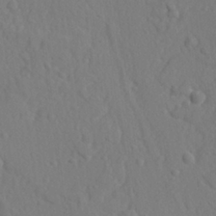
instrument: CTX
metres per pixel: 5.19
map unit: lAvf
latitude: -9.3887
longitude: -120.9136
